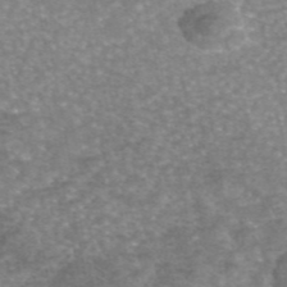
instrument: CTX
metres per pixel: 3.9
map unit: eAb
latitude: 45.5938
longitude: 104.6140
